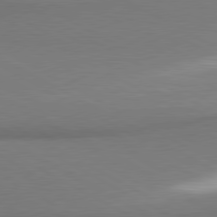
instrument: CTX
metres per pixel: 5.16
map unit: lApd
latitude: 80.3845
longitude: 167.8989
